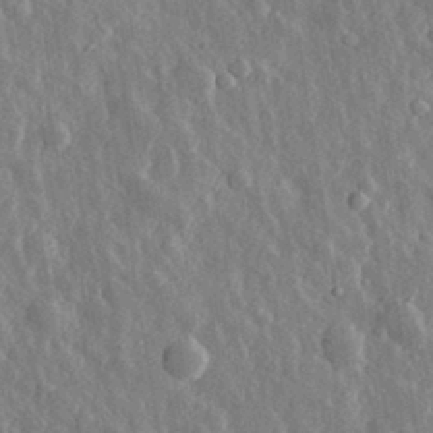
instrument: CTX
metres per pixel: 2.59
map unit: eHh
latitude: 31.5183
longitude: -79.9528
